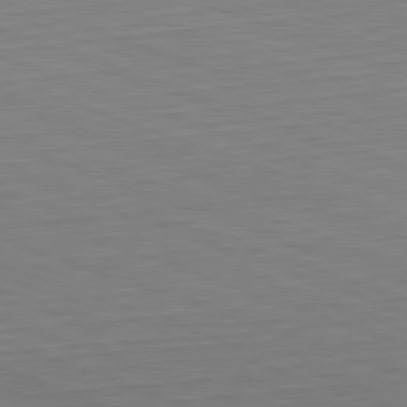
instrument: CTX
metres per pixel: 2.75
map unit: Hpe
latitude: -82.5574
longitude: 13.5021
